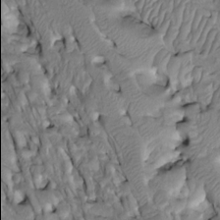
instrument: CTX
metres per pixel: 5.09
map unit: Htu
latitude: -3.5588
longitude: 150.0094
